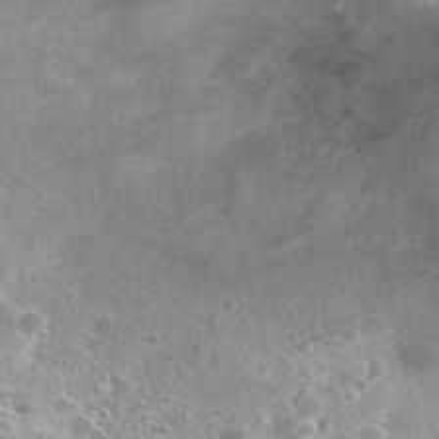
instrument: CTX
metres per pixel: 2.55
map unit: Nhu
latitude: 27.9150
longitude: -50.7435
